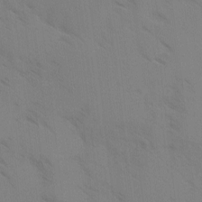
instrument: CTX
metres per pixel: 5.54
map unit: Ave
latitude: -0.5385
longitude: -111.6883
